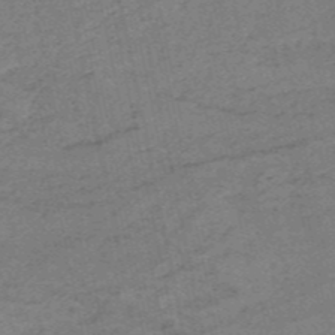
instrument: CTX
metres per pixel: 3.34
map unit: HNb
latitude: -54.2740
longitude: -45.0269
